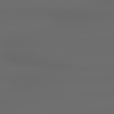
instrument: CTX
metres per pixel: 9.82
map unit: Hpe
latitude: 78.8569
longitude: -135.3859
